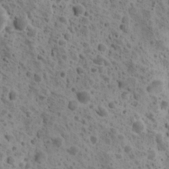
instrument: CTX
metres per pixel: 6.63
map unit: Ave
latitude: 10.9514
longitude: -105.5749
